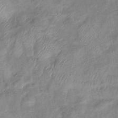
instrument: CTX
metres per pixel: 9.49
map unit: eHb
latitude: -38.8975
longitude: 78.5573
